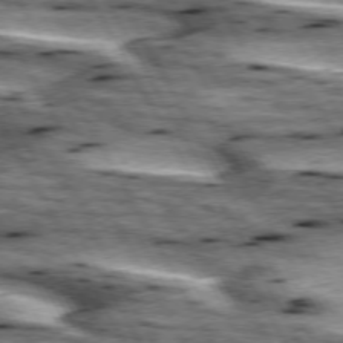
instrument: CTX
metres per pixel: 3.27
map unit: lApd
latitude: 74.2145
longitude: -55.7638
